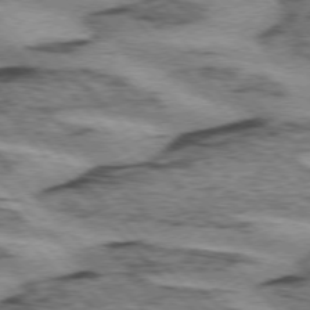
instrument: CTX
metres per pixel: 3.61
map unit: lApd
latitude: 75.1214
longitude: -78.4223
